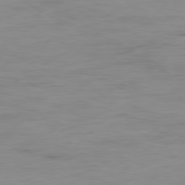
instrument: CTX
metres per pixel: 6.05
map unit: Ap
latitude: -79.5021
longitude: -77.6316
